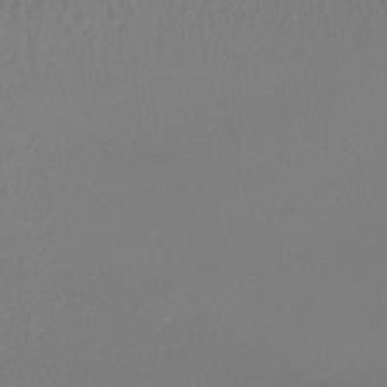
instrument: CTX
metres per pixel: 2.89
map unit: lHb
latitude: -42.2739
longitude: 72.0661
